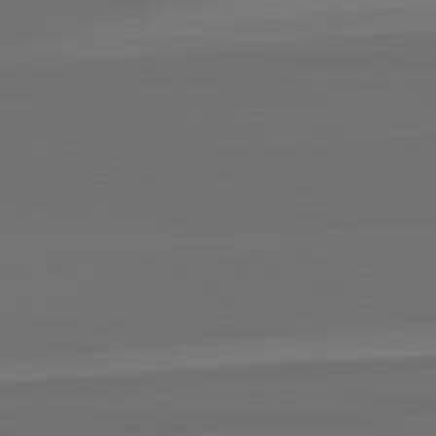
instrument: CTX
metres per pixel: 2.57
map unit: lApd
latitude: 82.5734
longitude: 163.0108
